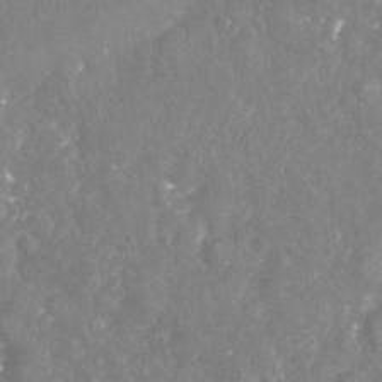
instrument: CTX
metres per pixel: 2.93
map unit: Nhu
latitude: -24.0472
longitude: -57.4804
